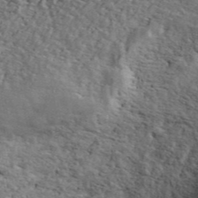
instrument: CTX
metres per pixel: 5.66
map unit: ANa
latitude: 44.0444
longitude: 47.6722
